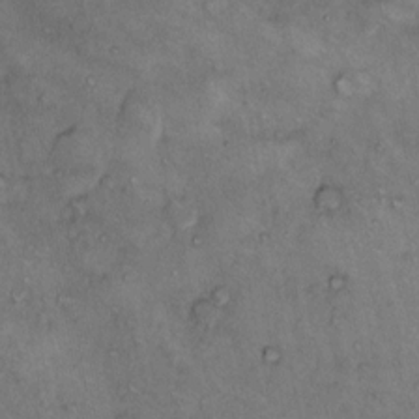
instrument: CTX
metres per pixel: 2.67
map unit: Hto
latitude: 10.9325
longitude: -58.4223
